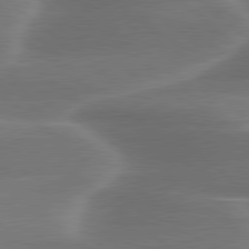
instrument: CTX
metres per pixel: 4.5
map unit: lApd
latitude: 79.8395
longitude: -116.6680
